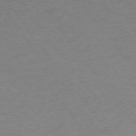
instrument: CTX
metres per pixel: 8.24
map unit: Ap
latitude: -75.0487
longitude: -67.5938
